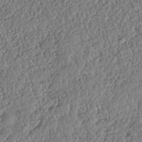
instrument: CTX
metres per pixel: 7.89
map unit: HNhu
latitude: -37.3320
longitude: 33.2565
